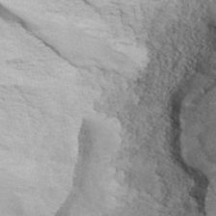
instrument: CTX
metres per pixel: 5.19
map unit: ANa
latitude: 41.9717
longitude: 16.9542
